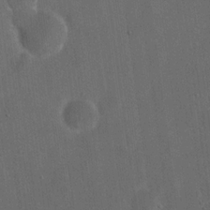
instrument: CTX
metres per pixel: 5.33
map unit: eHh
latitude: 19.0269
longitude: -65.7450
